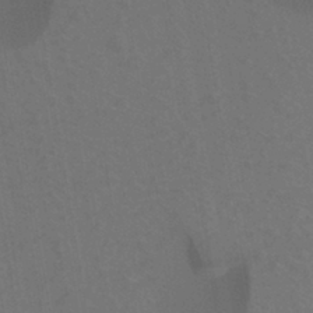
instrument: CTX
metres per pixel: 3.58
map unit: eHh
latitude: -42.5006
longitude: -31.8962
